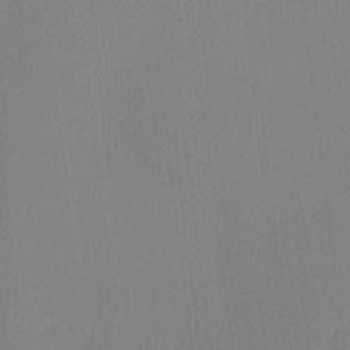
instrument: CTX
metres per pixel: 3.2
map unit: Ave
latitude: 3.2726
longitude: -114.4601
